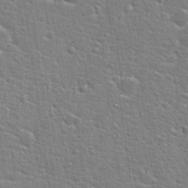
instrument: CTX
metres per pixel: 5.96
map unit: Hto
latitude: 21.8395
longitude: -44.1389
